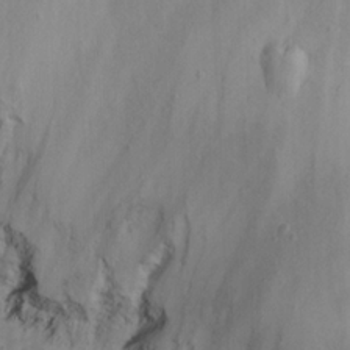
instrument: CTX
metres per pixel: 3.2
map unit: eHh
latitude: 22.2900
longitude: -66.4790
